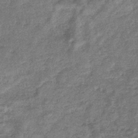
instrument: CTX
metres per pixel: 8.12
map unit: eHb
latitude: -37.9745
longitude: 79.3131
